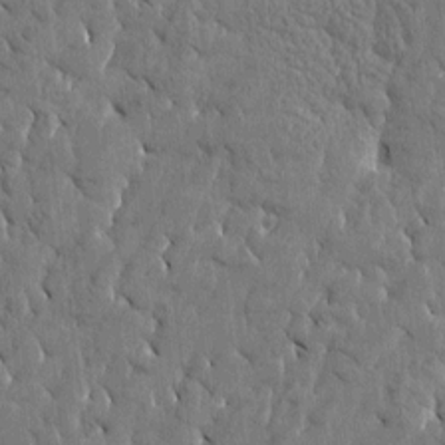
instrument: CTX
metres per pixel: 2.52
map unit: Htu
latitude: -4.1794
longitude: 176.7652
